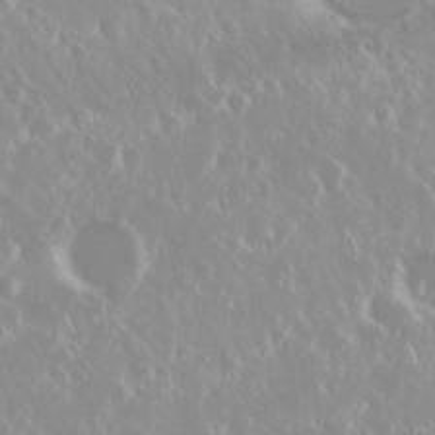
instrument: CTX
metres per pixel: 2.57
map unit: Nhu
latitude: 29.1592
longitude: -61.5371
